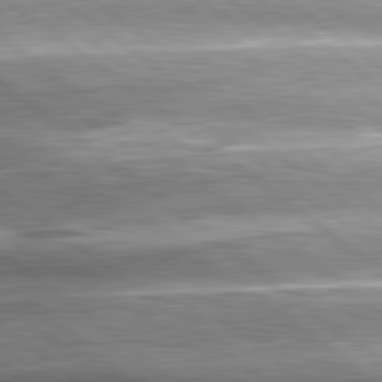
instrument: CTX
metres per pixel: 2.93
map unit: lApd
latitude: 80.8002
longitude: -143.5371
